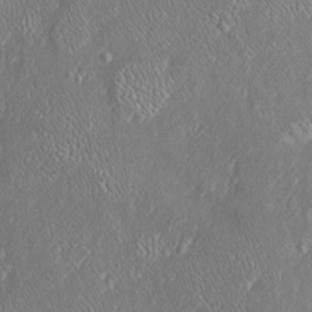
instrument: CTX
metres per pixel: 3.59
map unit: Htu
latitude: -6.4251
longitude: 158.3117
